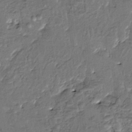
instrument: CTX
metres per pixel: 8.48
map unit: HNhu
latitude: 4.4034
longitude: 8.7085
